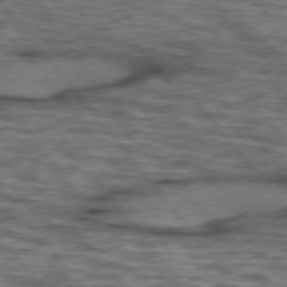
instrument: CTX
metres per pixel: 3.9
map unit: lApd
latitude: 75.9717
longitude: -48.6868
